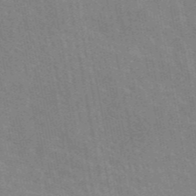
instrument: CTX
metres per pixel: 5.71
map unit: eAb
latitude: 45.4615
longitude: 122.3495
